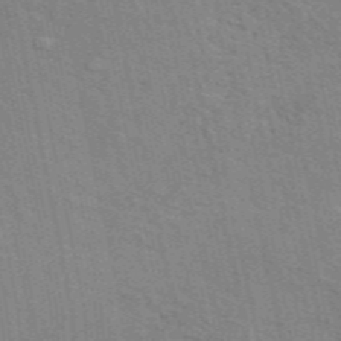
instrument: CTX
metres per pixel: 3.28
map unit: ANa
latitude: 48.2145
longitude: -75.8583
